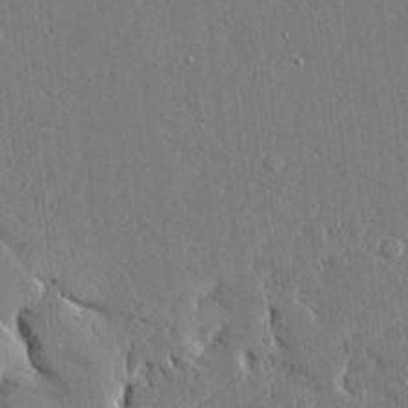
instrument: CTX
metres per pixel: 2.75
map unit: Ave
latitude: 16.5168
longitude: -139.9906
